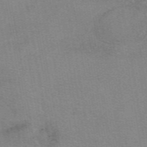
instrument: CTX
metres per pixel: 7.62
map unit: eAb
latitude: 49.8394
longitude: 105.5588
